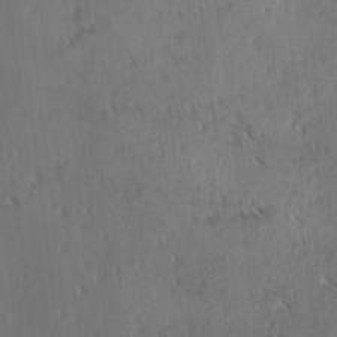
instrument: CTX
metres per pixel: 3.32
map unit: lAvf
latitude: -4.0283
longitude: -113.4615
